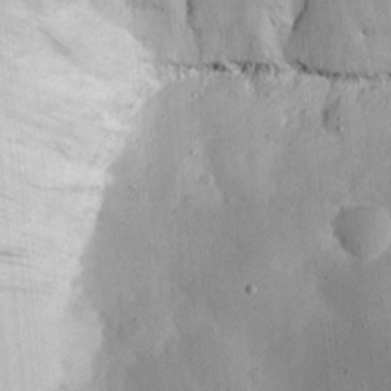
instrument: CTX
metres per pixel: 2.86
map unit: eHh
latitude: 23.6883
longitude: -66.9702
